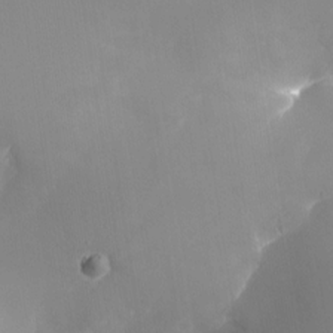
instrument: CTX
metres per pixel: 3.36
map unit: Nhu
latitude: -23.1242
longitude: -71.1970
